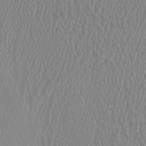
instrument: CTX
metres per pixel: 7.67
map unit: HNhu
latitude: -1.3132
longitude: -0.6868
